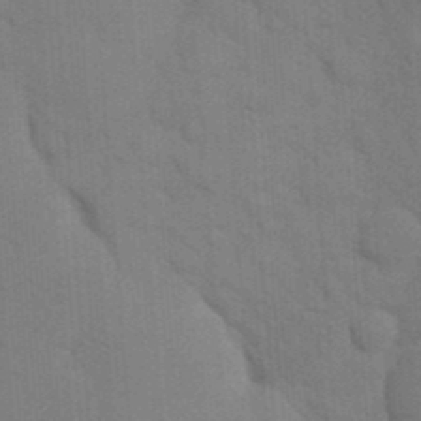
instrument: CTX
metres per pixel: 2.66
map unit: eHh
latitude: 18.7057
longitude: -63.8206
